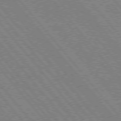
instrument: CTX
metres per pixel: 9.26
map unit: Hpe
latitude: 75.4426
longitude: -150.4223
